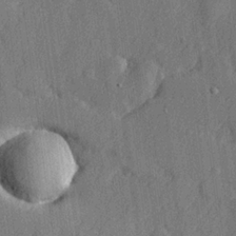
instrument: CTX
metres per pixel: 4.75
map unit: lHvf
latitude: 23.2726
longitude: 142.5762
